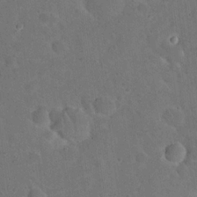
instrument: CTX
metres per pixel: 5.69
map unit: eHh
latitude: 20.2712
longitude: -62.0822
